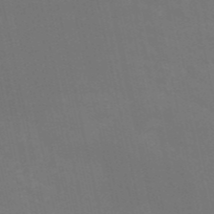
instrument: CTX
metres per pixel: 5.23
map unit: HNb
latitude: -54.4629
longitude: -35.5371
